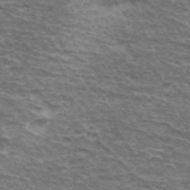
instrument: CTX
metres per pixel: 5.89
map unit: Hto
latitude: 34.7057
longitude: -42.5357
